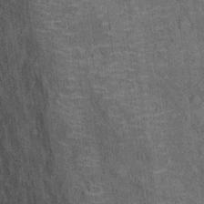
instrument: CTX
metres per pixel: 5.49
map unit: Hto
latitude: 14.2145
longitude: -33.8205
